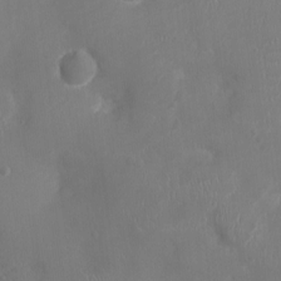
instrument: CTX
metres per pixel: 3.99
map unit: Ht
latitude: -4.5007
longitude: -16.1200
